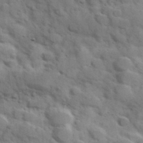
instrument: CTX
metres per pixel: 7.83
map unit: Hve
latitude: 31.6127
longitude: 151.2187
